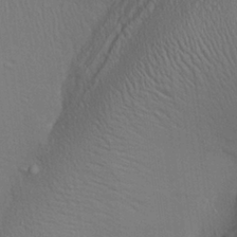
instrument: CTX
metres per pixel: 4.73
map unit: Aa
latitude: 27.1214
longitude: -137.2537
